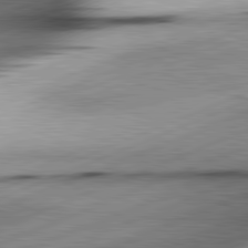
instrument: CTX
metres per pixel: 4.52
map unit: lApd
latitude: 81.8016
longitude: -166.0822
